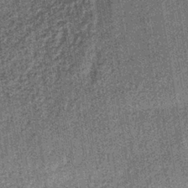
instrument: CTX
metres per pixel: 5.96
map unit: lHb
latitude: -38.1417
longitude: 64.4629
